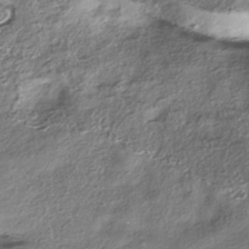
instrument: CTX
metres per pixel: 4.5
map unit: eHh
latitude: -41.6722
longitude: 122.8597
